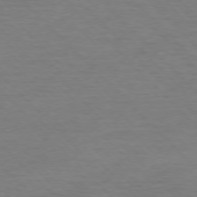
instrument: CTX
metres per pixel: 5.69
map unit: Ap
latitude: -76.8975
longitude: -94.6680
